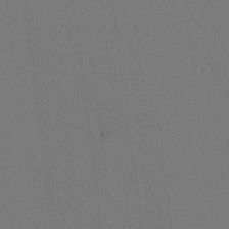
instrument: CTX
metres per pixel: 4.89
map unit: lAvf
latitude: 8.2145
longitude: 168.4062
